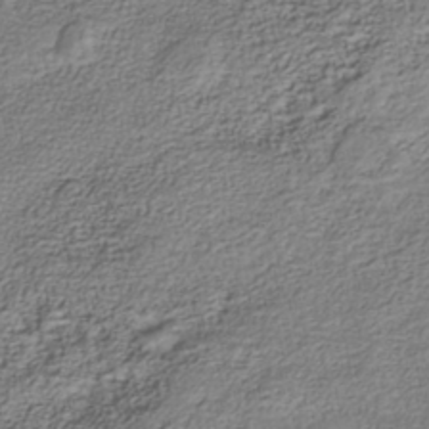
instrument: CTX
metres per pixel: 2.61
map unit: Nhe
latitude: -40.5574
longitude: -110.5546
